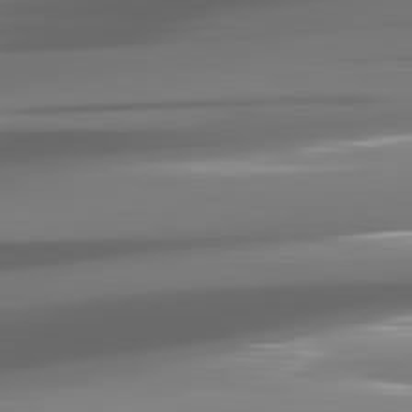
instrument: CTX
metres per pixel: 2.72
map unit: lApd
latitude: 81.5560
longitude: -141.6504
